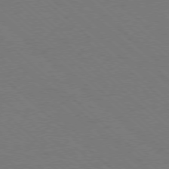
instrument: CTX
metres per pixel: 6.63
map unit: Ap
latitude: -78.3684
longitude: -84.9136
